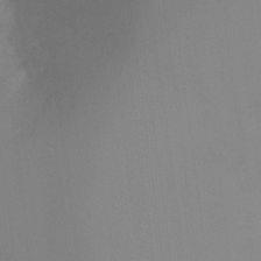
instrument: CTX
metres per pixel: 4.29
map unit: Ht
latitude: -16.3873
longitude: -50.4979
